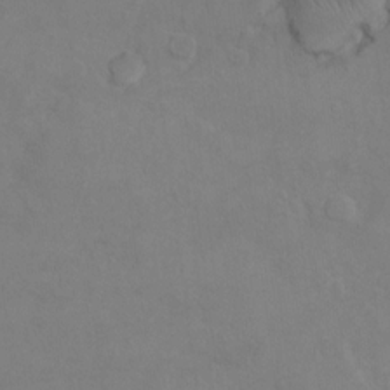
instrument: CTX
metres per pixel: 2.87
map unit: Hto
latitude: 8.0444
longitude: -35.8772
